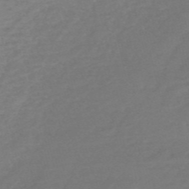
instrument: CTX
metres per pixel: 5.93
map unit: HNb
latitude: -55.3132
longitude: -40.5734
